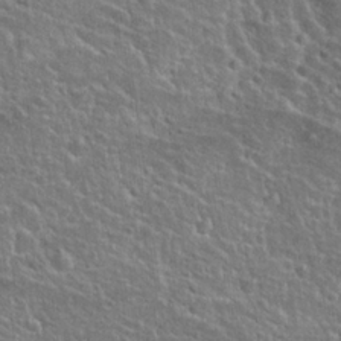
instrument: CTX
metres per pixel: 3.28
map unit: Hto
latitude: 24.9135
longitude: -50.4790
